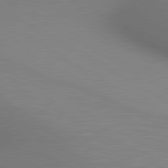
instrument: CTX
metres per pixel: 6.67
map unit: lApd
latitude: 80.3278
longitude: 133.1432
